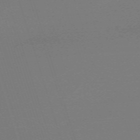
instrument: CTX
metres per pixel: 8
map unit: eHh
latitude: -63.1053
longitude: 52.7085
